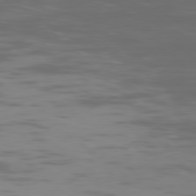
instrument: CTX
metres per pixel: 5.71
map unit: Ap
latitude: -79.3887
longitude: -103.7827
